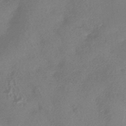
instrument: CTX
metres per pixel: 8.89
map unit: HNhu
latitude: -43.0297
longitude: 91.4644
